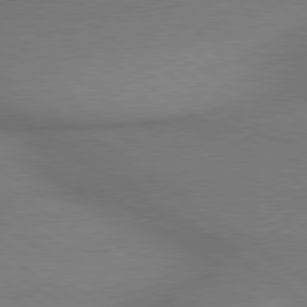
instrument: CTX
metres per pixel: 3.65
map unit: lApd
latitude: 79.3293
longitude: 178.2361
